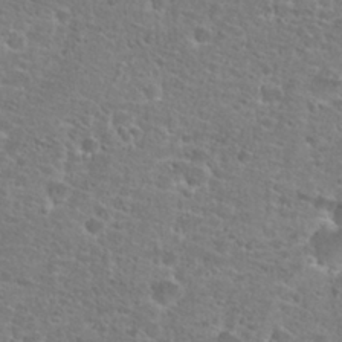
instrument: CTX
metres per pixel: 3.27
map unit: Hto
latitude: 25.7071
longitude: -48.6679
